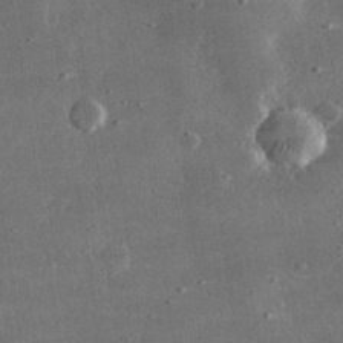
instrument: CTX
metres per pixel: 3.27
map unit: lHvf
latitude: 31.9339
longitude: -91.1592
